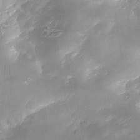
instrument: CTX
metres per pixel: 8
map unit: Nhe
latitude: -35.0108
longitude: -144.6112
